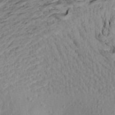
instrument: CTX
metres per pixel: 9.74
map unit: Aa
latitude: 20.5357
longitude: -149.3860
